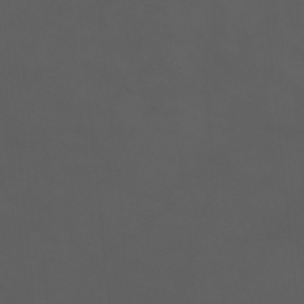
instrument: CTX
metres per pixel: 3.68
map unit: Htu
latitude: -11.5966
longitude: -74.3467
